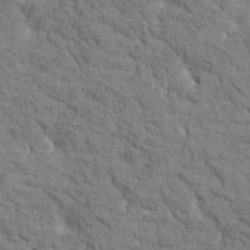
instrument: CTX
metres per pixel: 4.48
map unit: Htu
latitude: -2.9163
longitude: 175.1242
